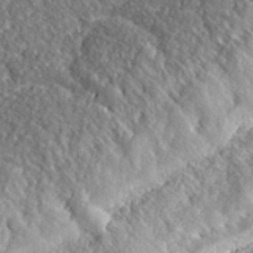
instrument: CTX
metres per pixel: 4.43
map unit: eHh
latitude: 37.0648
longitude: -79.2915
